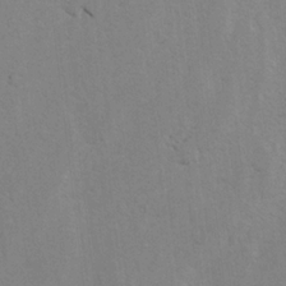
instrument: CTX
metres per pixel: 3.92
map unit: lAvf
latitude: -5.1998
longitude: -114.2333
